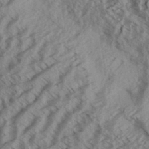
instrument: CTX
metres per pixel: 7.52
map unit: Aa
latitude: 33.6694
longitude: -139.8016
